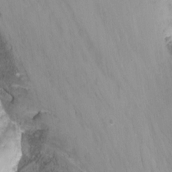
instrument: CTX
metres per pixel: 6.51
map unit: Nhu
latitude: -13.8800
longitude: -55.1025
